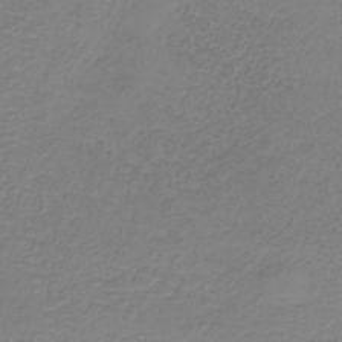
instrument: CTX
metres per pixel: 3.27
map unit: HNb
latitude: -34.3306
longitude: 53.8800
